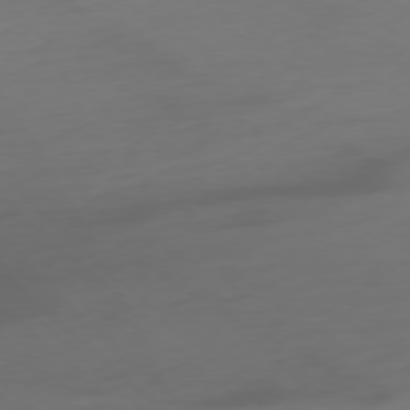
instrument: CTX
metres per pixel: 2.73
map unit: Ap
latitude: -78.0472
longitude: -78.1011
